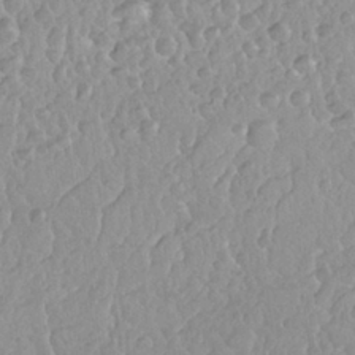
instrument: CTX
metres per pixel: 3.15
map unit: Nhu
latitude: 26.0255
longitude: -56.6490
